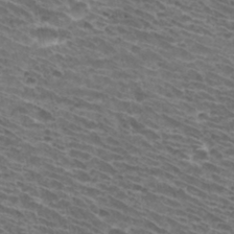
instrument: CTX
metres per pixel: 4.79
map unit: Hto
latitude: 31.9906
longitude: -41.8016
